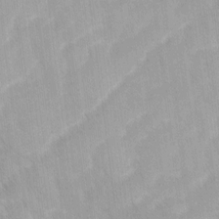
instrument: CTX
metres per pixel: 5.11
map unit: Ave
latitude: 12.0633
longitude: -106.4601
